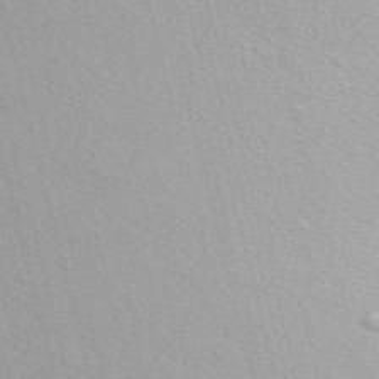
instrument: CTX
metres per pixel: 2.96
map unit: ANa
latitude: 51.7827
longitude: -71.4615
